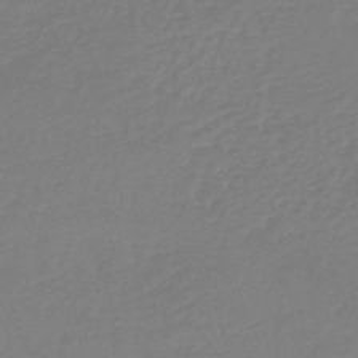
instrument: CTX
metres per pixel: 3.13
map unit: eHb
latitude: -45.8422
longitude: 81.4644
